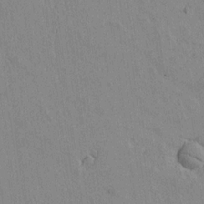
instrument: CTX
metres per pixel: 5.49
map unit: lAvf
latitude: 14.9892
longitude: -125.6316
